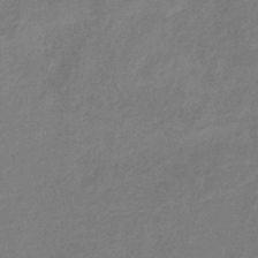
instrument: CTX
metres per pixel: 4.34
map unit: eHb
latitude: -37.1998
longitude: 78.9541
